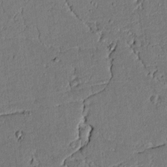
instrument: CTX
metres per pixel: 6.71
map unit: lAvf
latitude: 5.4048
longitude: 168.8219
